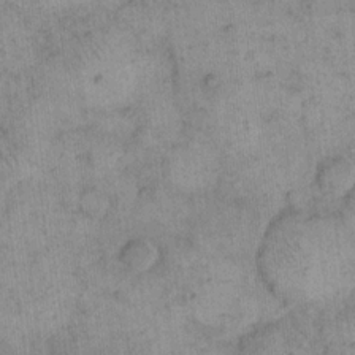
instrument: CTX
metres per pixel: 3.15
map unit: eHh
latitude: 14.8758
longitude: -66.5545
